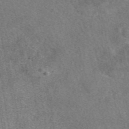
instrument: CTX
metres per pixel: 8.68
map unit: eAb
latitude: 48.2900
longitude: 112.2173
